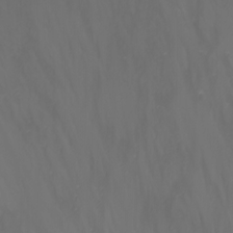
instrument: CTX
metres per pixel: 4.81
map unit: Nhu
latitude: -1.8990
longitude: -76.3278
